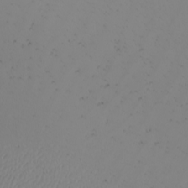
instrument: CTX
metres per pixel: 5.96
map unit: Nhu
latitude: -6.4818
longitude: -93.3292
